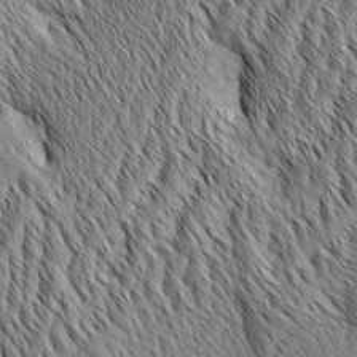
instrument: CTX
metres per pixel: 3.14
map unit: Aa
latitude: 6.2145
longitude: -129.6316
